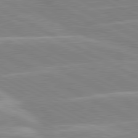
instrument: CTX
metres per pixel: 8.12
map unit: lApd
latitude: 80.5546
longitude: -124.7057
